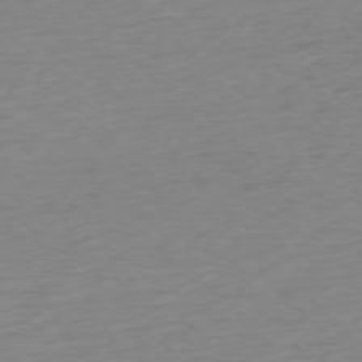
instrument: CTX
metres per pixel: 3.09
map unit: Ap
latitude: -76.5385
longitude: -63.8962
